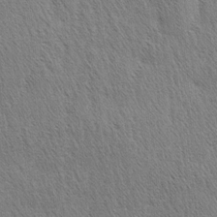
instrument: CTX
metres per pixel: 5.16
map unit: lAa
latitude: -4.3873
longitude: -130.1578
